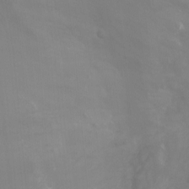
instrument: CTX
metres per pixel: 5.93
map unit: Ht
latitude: -4.6329
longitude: -18.5734
